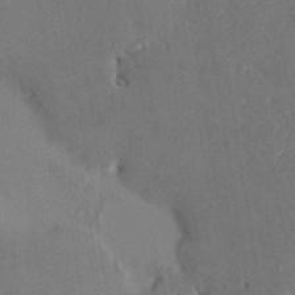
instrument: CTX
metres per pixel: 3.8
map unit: HNhu
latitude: 8.1767
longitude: -1.1403
